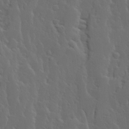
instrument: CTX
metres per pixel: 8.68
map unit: Ave
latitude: 14.3846
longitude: -135.8205
